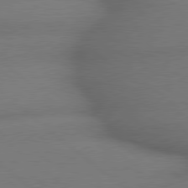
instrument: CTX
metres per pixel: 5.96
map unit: lApd
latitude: 79.3104
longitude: -166.6490
